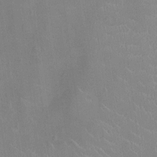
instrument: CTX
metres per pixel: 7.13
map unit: Ht
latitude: -4.7085
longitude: -15.3482
